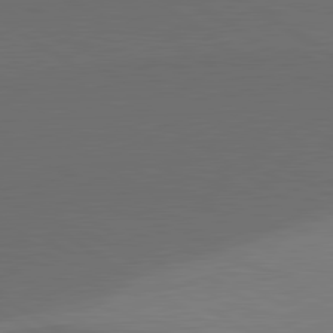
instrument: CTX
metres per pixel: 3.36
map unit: lApd
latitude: 80.9325
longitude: 161.2943
